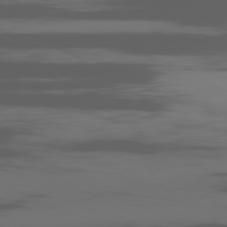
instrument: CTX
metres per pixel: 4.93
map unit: Ap
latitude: -80.8408
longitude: -62.2523
